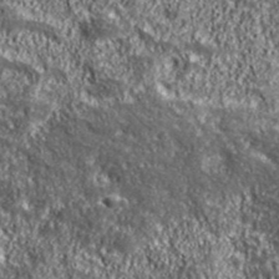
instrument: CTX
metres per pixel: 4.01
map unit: eHh
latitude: 43.0459
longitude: -90.5546
